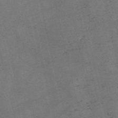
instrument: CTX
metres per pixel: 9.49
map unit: eHh
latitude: -55.3321
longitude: -89.5560
